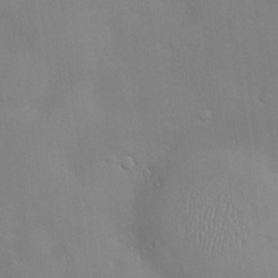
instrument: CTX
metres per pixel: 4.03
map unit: Hve
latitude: -10.8975
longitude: 174.0283
